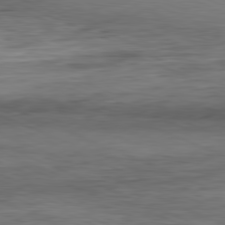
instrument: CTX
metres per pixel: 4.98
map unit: Ap
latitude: -82.0661
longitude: -75.8394
